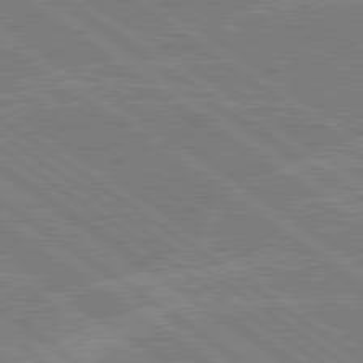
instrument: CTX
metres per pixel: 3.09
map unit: Hpe
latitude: 78.9703
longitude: -132.4223
